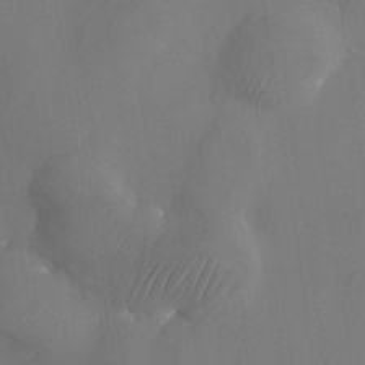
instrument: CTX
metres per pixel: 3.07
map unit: Nhu
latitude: -25.0297
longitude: -70.4790
